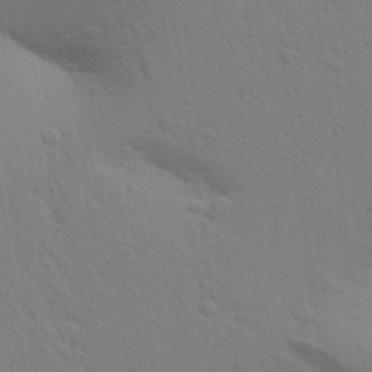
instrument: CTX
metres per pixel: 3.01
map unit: Aa
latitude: 29.7827
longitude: -147.2537
